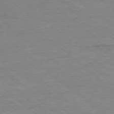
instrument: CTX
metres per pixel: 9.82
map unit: Ap
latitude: -77.7856
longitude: -83.4615
